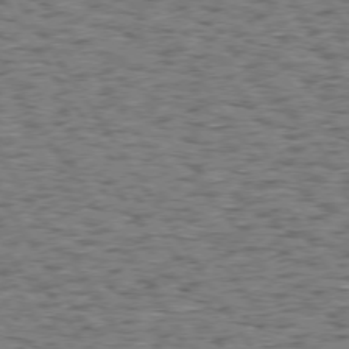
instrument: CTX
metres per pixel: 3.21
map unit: Hpe
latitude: 73.9717
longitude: -133.7828
